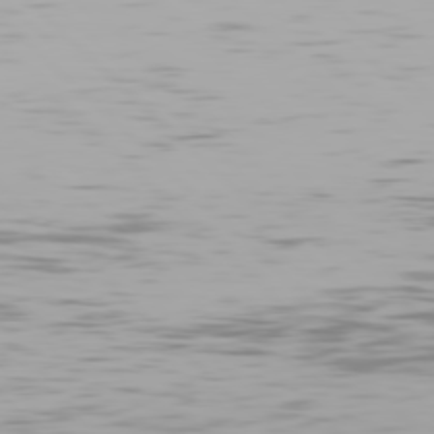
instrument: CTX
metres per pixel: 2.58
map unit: Hpe
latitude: 77.2348
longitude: -164.4034
